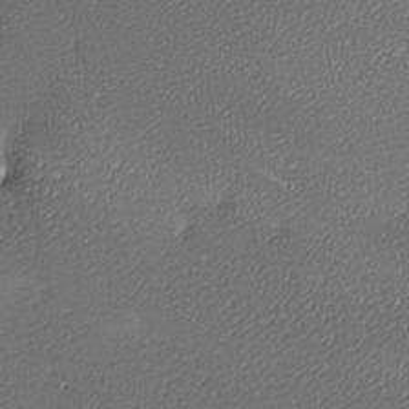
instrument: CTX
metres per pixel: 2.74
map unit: lAa
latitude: -10.5763
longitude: -126.8002
